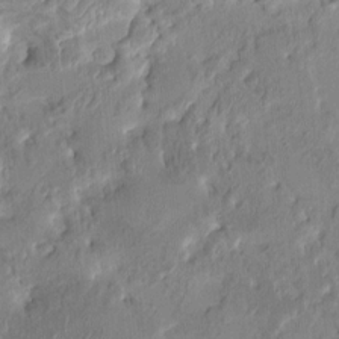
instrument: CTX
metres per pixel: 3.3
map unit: HNhu
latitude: 4.6301
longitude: -7.1214
